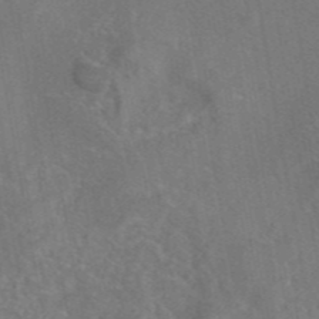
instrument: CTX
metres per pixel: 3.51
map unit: eAb
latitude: 45.5371
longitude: 108.5763
